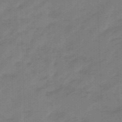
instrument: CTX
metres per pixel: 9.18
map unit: eHb
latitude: -45.9745
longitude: 83.4454
